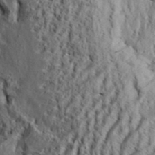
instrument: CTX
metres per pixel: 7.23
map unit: Aa
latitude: 33.1592
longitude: -136.8947
